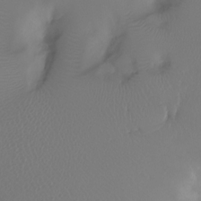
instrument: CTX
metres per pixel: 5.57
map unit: Ht
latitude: -7.8989
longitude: -29.9150
